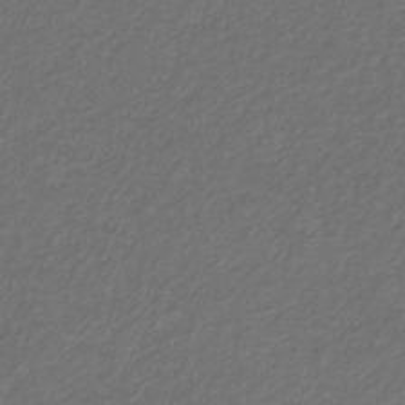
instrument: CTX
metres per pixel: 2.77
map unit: eHb
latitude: -32.4629
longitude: 69.8989
